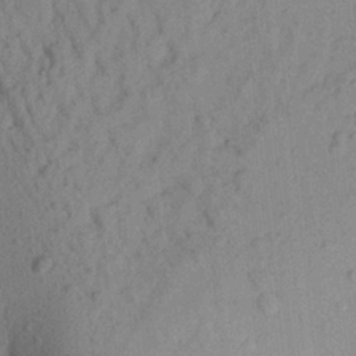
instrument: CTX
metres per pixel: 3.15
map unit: Aa
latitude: 22.7435
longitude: -147.9339
